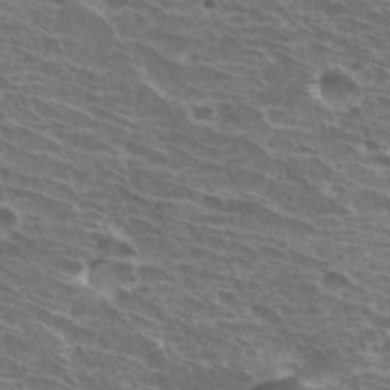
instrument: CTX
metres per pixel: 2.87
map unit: Hto
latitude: 31.4805
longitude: -41.7260
